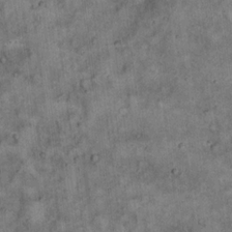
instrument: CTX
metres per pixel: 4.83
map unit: Hto
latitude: 18.8758
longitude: -60.5923
